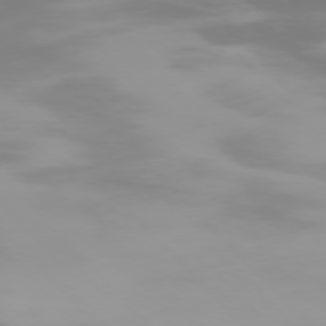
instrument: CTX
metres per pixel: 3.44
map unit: Ap
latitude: -77.2187
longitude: -73.7072
